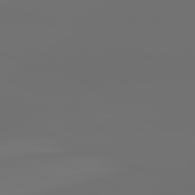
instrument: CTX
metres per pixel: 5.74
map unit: lApd
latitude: 82.1388
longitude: -160.3467
